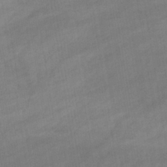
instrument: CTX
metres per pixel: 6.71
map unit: eHb
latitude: -36.8597
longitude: 79.4454
